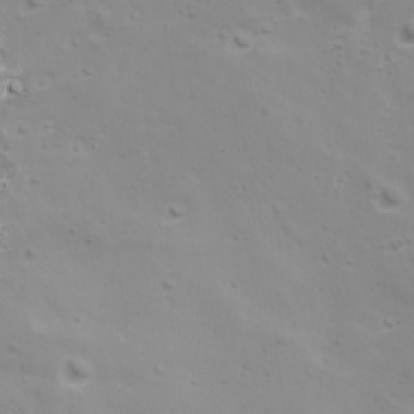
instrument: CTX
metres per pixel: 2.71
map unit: Ave
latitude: 17.4426
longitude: -133.6316
